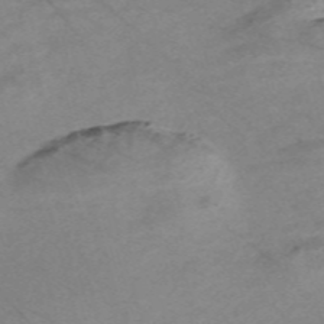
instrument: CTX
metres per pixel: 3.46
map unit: Nve
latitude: -58.1038
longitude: 61.4454
